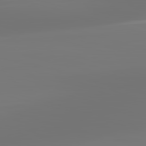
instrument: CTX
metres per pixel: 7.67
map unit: lApd
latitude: 83.3670
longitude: -131.8395
